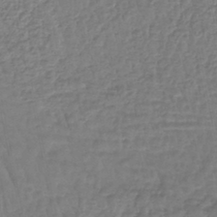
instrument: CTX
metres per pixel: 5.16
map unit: lHb
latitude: -42.5006
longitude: 67.2565
